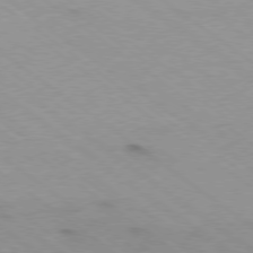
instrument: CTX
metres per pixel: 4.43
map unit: Ap
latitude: -79.2376
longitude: -99.6693
